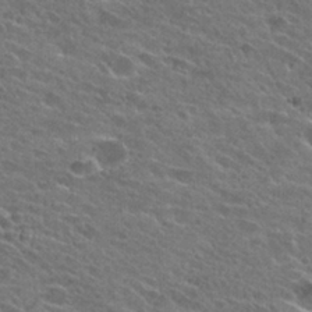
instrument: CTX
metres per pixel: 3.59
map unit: Hto
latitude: 26.0444
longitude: -43.8583
